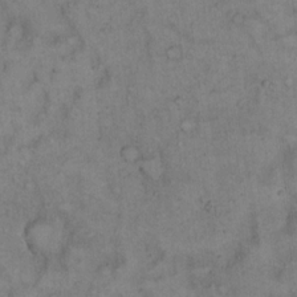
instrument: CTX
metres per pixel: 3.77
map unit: Hto
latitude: 15.5938
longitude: -61.7071
